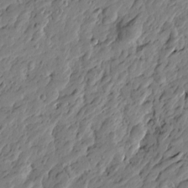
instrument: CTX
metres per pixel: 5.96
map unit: Htu
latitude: -3.4454
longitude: -178.9325
